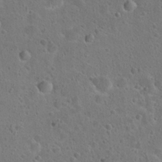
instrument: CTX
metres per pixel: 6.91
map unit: Hto
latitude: 22.4412
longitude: -48.5924
